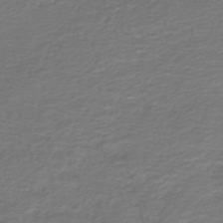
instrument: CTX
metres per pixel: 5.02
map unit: HNb
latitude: -42.8408
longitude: 49.9178
